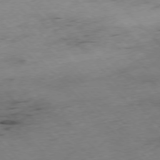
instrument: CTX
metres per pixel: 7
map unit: Hpe
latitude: -76.8975
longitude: -16.8947
